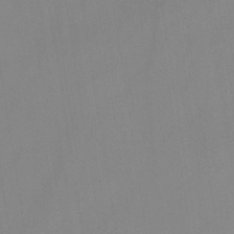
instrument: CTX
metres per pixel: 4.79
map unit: lHb
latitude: -44.8597
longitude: 67.3887
